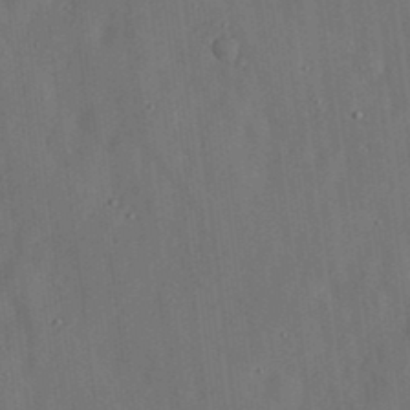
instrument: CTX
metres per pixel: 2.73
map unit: lHvf
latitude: 18.9136
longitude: -113.0269
